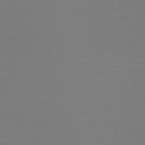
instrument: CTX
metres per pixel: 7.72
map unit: HNhu
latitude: -46.2361
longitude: 96.7652
